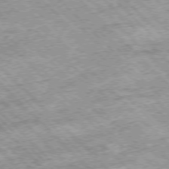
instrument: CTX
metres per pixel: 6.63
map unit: Hpe
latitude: -77.1431
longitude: 13.7289
